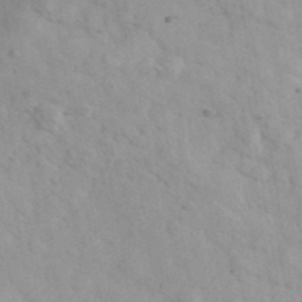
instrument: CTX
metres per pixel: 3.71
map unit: Ave
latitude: 39.7072
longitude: -107.4804
